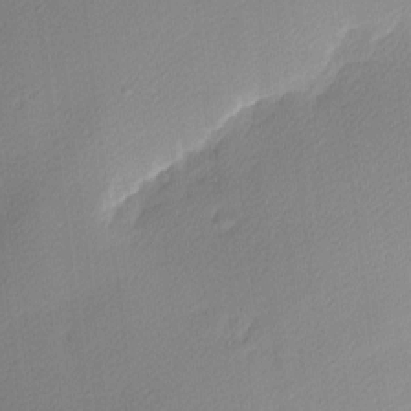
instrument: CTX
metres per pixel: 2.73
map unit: Nhu
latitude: 1.8394
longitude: -75.4049
